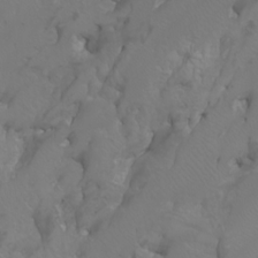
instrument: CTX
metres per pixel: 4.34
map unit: Htu
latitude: -7.8989
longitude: -64.7624
